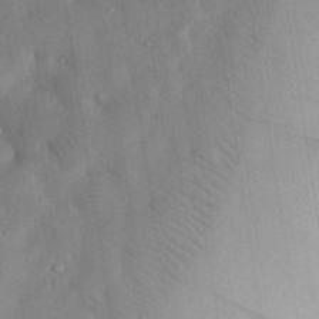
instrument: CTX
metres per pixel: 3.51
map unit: eHh
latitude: 29.3104
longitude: -76.3845
